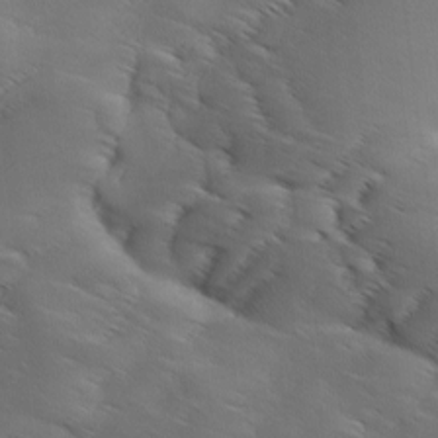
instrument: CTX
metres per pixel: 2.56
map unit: Ave
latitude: 0.8002
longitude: -114.4601
